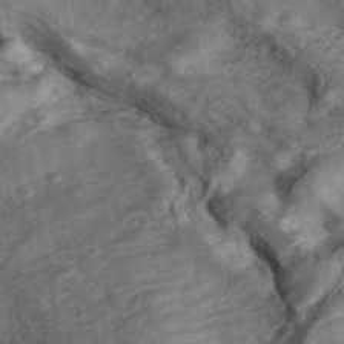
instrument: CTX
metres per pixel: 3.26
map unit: ANa
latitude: 42.4412
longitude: 16.8597
